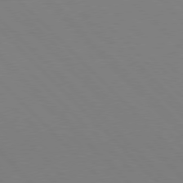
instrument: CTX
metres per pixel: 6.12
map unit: Hpe
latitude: 77.3859
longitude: -125.2914
